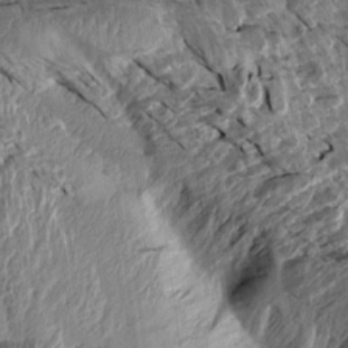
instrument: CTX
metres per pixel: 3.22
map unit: Aa
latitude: 14.1956
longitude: -143.5560
